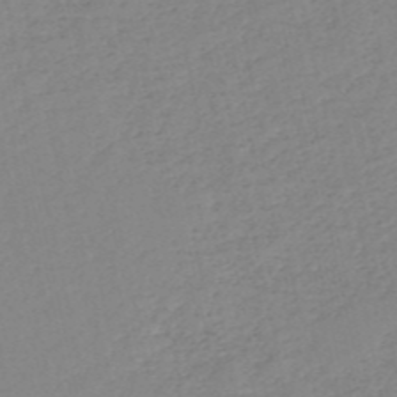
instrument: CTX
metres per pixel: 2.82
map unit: HNb
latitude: -52.9919
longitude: -39.4048
